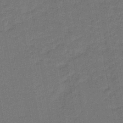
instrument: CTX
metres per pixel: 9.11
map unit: lHb
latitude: -43.3698
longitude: 63.2565
